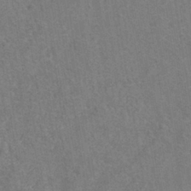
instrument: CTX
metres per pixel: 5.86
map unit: eHh
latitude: -40.3495
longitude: -29.7827
